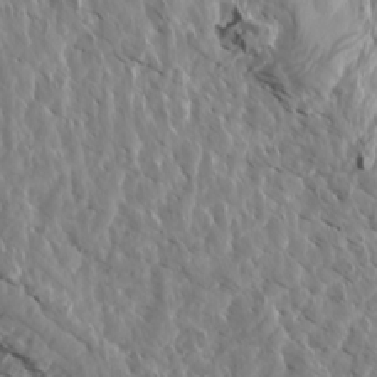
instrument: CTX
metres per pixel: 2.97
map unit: Aa
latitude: 14.9703
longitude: -143.6316
